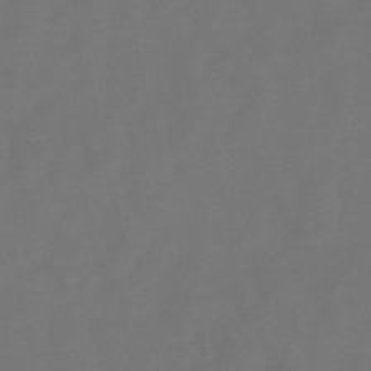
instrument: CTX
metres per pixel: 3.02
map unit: lHb
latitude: -47.8611
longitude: 72.6329
